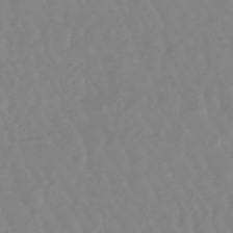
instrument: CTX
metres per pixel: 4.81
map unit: lHb
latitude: -48.4818
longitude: 78.5951
